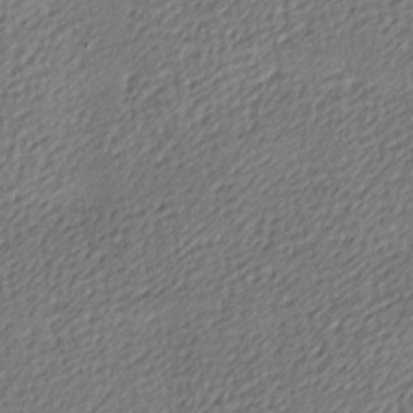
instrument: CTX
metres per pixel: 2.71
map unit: lAa
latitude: -9.5966
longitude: -126.8569
